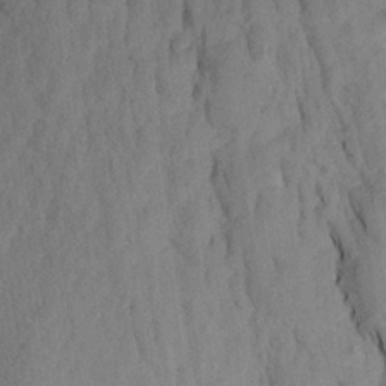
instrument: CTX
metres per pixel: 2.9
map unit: Aa
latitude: 19.0080
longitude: -146.8569
